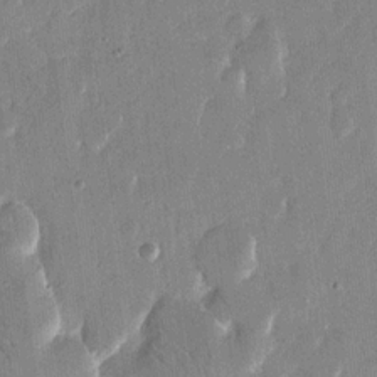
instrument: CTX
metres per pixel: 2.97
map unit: eHh
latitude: 14.4790
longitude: -70.3089
